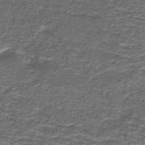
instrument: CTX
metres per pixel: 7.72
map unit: lHb
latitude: -39.9745
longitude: 58.8407
